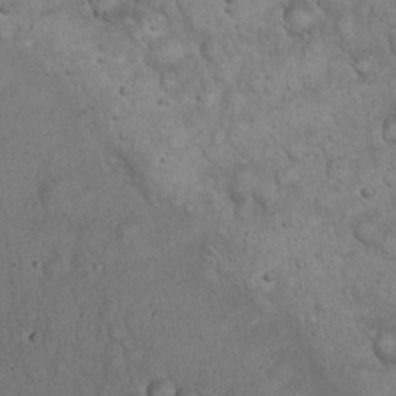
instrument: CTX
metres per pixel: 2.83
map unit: eHh
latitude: 20.1011
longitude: -59.6316
